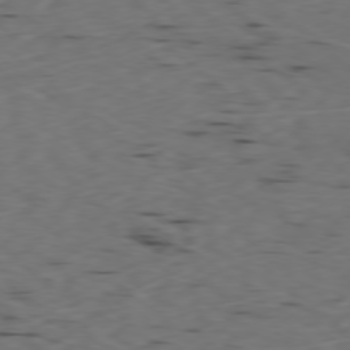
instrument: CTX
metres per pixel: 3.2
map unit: Ap
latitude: -78.3495
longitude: -74.2900
